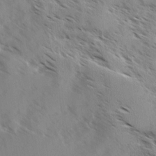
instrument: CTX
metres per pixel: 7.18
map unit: Ave
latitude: 0.0255
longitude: -111.1592
